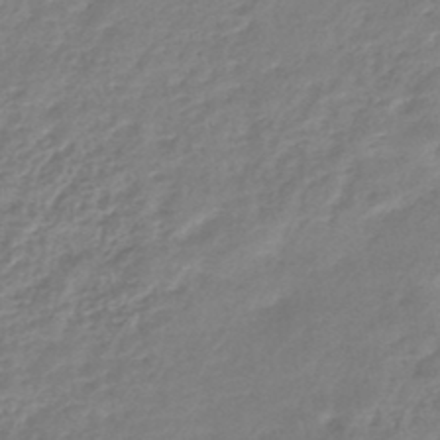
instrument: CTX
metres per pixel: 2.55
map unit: lHb
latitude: -44.9920
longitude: 73.3320
